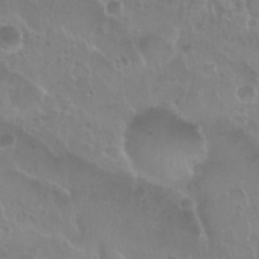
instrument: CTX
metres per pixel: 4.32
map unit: Nhu
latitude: 29.0836
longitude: -55.1970
